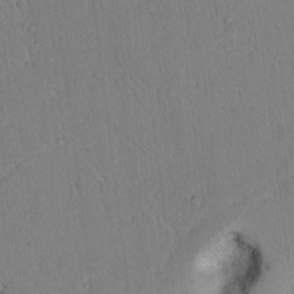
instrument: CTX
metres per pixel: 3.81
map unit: lAvf
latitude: 9.0648
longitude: 168.0661
